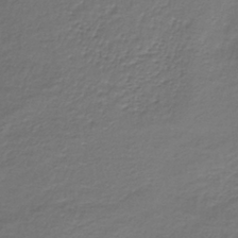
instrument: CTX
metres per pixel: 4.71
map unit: lHb
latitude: -35.7478
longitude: 61.1998
